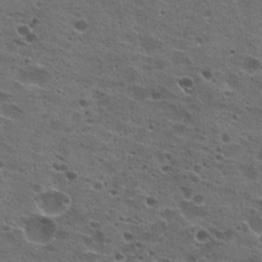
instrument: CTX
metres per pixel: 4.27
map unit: Hto
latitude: 22.4034
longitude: -42.4979
